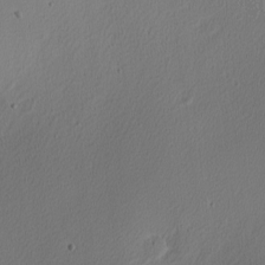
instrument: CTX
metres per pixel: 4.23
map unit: Nhu
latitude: 0.3089
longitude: -78.9703
